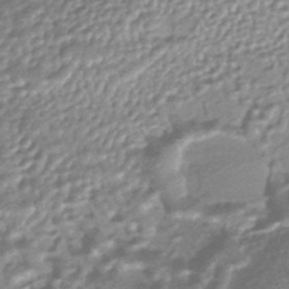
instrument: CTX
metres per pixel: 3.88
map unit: HNhu
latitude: -43.8800
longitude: 93.3699
